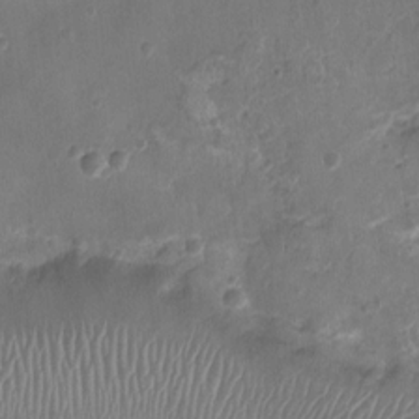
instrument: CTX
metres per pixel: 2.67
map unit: Ht
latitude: -3.5588
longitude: -19.3481
